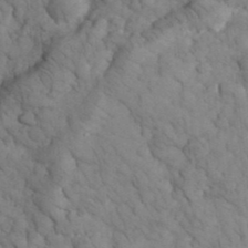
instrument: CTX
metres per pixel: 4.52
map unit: eHh
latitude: 33.3104
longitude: -66.6490
